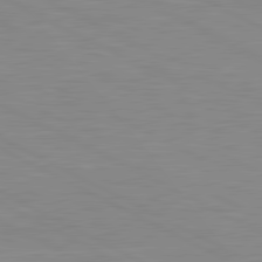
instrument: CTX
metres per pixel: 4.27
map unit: lApd
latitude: 80.9325
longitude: -172.0633
